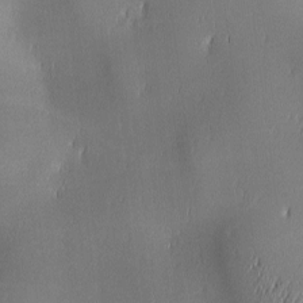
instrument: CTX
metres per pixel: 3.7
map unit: lAa
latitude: 1.7638
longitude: -116.9892
